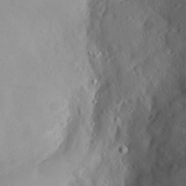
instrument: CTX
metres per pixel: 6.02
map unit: Aa
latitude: 26.5735
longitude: -146.8758
